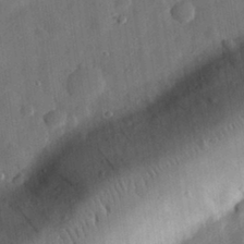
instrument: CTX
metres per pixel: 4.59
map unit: eHh
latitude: 31.0081
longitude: -74.9514
